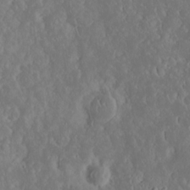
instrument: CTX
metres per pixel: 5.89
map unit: eHh
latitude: 16.2145
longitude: -73.3293
